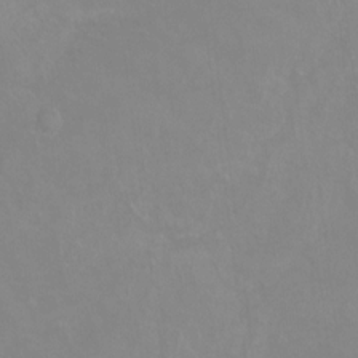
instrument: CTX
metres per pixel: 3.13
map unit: Hto
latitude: -13.9745
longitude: -41.7260
